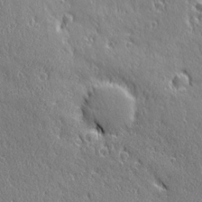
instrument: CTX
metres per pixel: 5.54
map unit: Ave
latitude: 21.0837
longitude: -136.1578
